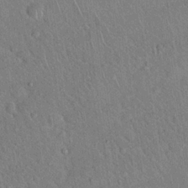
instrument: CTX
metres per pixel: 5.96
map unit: Hto
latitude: 18.3089
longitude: -52.3656
